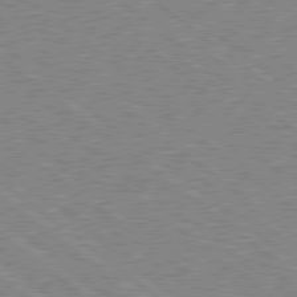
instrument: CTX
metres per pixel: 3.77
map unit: Hpe
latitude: 78.6869
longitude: -168.9325
